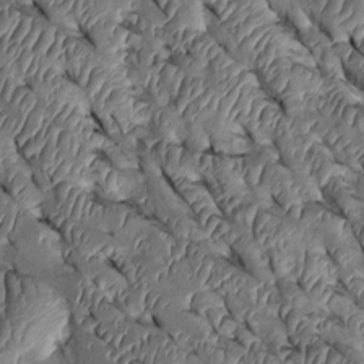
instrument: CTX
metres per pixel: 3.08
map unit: Htu
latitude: 0.3278
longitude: 148.5196
